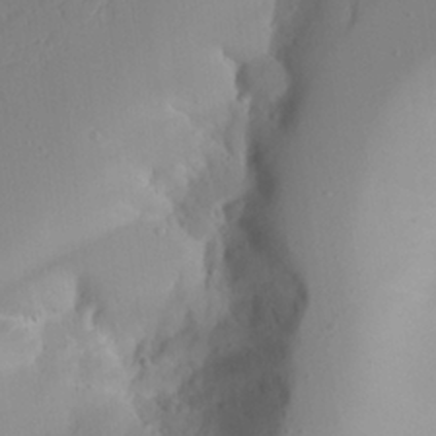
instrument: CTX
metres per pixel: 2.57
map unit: Aa
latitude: 24.3278
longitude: -131.8206
